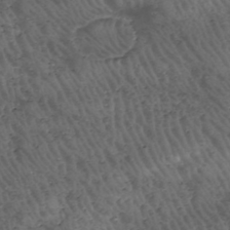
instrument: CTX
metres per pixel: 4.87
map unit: HNhu
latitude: -47.8044
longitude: 28.7085
